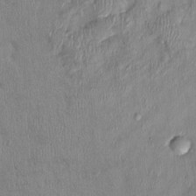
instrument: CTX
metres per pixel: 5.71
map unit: Nhu
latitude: -0.6708
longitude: -14.7813
